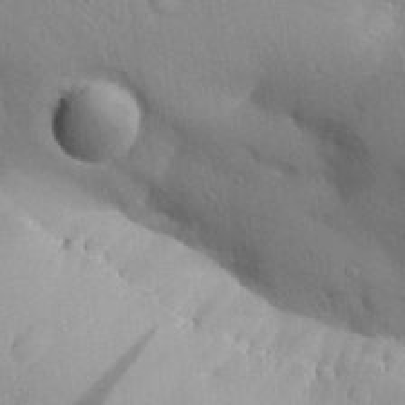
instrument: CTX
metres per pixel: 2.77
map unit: Aa
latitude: 27.0270
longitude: -129.3859
